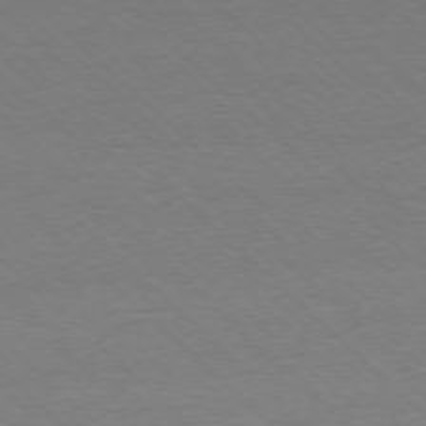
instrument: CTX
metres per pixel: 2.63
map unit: Ap
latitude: -77.7667
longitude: -85.1403
